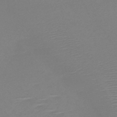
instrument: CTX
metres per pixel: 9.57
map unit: HNb
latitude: -46.1983
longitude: -42.4034
